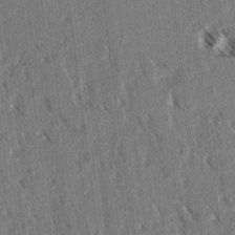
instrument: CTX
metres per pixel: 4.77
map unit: lAvf
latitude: 3.3292
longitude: -105.5371
